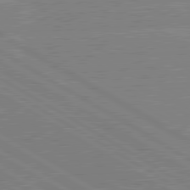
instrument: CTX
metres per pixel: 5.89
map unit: lApd
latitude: 80.5357
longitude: -125.9150
